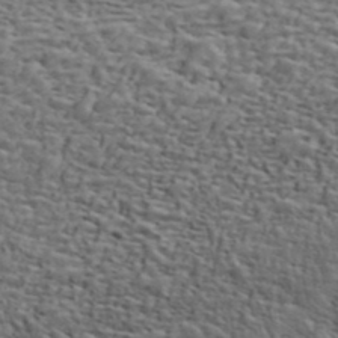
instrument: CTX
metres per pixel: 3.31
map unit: ANa
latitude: 43.4427
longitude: 48.0283
